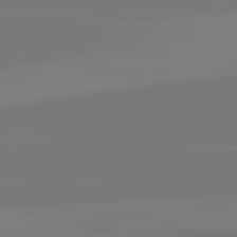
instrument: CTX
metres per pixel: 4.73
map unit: lApd
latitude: 82.4978
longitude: 154.4818
